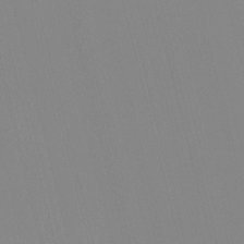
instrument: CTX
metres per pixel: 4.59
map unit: eHh
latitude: -5.1242
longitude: -85.6505
